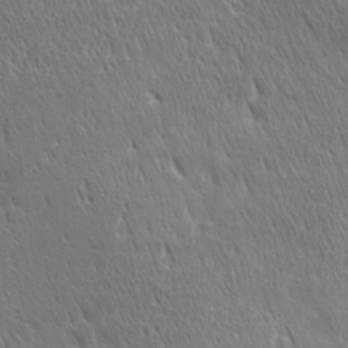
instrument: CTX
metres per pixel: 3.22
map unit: Ave
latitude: 21.0648
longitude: -137.1592
